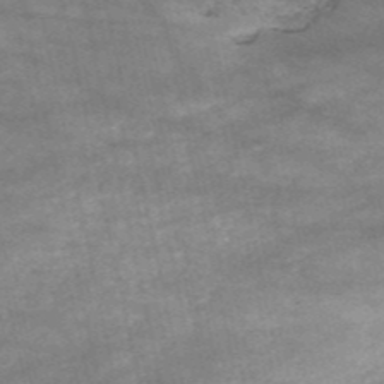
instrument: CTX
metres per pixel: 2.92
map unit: HNb
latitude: -53.1998
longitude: -39.0080
